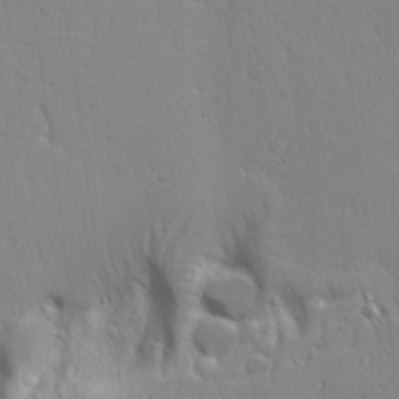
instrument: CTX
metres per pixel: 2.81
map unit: Aa
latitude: 20.3279
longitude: -124.1388
